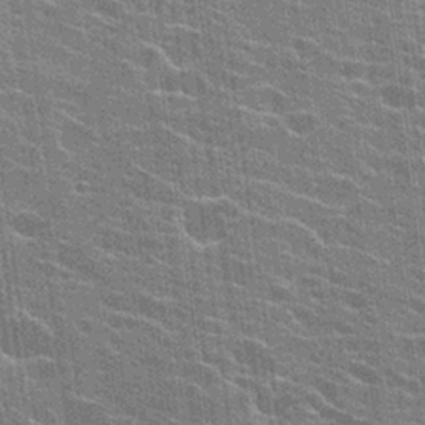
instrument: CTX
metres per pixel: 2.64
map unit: Hto
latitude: 24.2333
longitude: -43.1781
